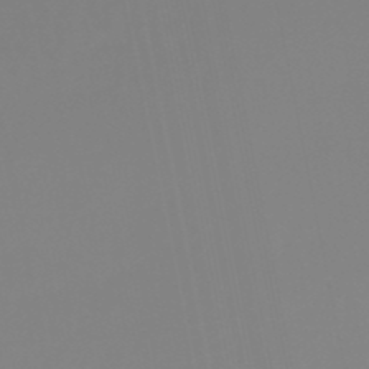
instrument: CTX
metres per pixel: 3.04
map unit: eHb
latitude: -49.5022
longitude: 85.5210
